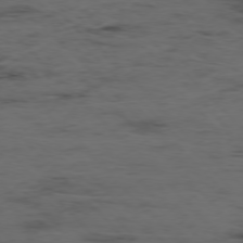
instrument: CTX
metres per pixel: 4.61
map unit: Hpe
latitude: -76.9542
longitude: -18.2522
